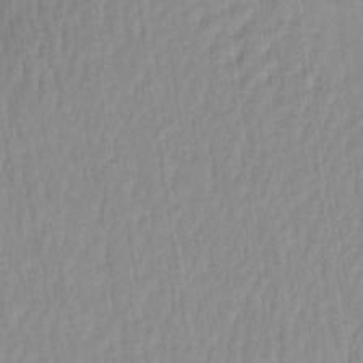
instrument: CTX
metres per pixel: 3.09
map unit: eHh
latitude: -4.3684
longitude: 15.0109
